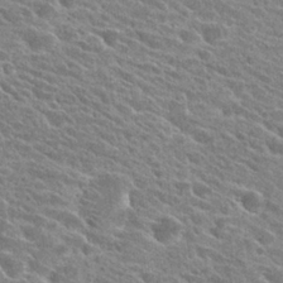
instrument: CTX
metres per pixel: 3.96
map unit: Hto
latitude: 25.4804
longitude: -40.6490
